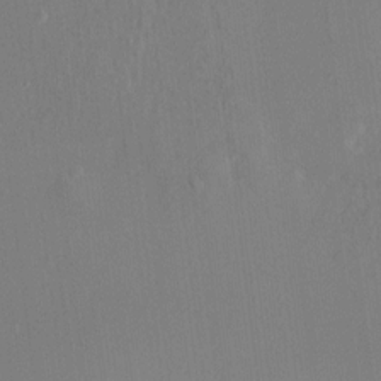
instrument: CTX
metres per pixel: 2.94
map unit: HNhu
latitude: 7.9150
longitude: -5.1592
